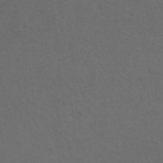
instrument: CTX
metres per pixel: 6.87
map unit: ANa
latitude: 42.6302
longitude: 28.4251
